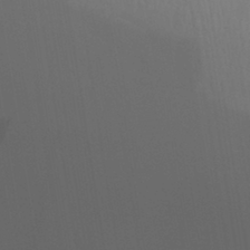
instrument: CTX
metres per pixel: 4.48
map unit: Aa
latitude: 30.6869
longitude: -135.5182
